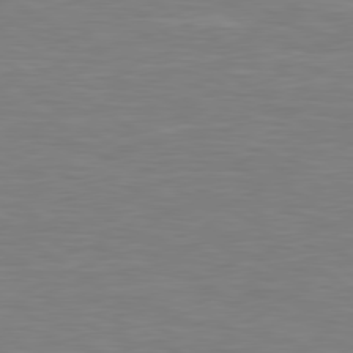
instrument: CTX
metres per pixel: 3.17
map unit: Hpe
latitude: 79.3482
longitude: -127.1781
